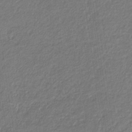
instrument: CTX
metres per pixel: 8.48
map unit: eHb
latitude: -31.0864
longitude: 67.5021
